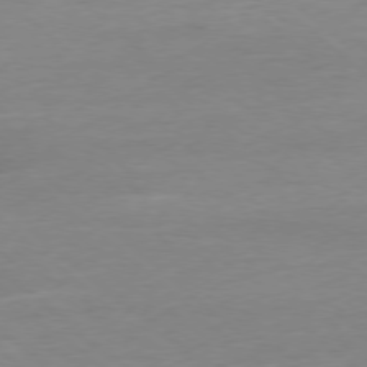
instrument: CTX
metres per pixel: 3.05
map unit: Ap
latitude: -78.2172
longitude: -87.6694
